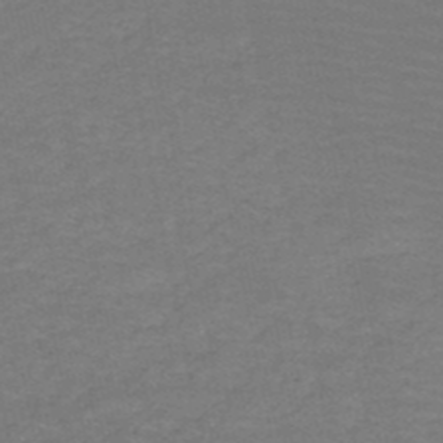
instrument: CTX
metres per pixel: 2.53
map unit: HNb
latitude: -50.5007
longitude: -52.5546
